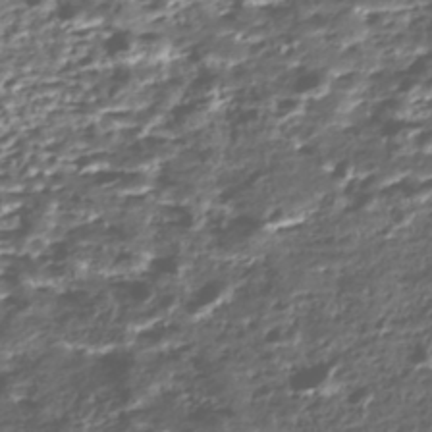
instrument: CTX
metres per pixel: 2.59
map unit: Nhe
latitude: -45.8611
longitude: 152.2172
